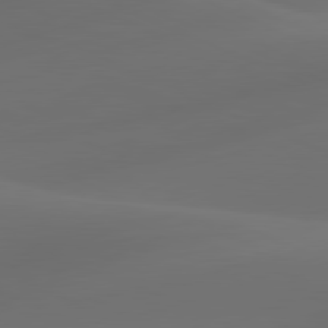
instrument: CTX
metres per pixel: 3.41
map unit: lApd
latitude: 80.7813
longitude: -83.9528
